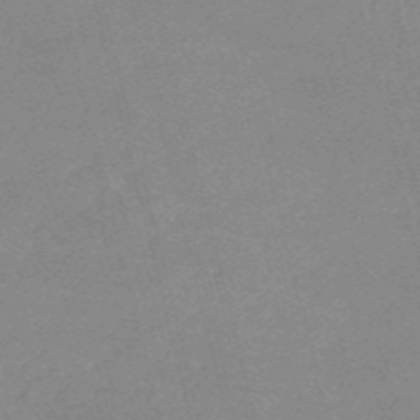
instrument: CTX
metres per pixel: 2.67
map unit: HNb
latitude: -53.2376
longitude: -36.8569
